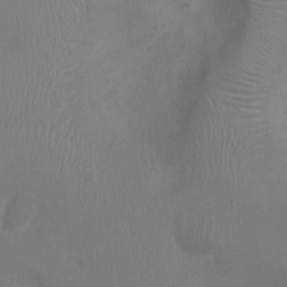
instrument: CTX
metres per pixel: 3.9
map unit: Ht
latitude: -2.5384
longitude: -16.2523
